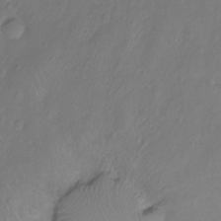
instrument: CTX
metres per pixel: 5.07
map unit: Ht
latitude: -9.5777
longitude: -35.8772
